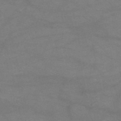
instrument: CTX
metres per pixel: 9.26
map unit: HNb
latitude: -53.6155
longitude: -41.2725
